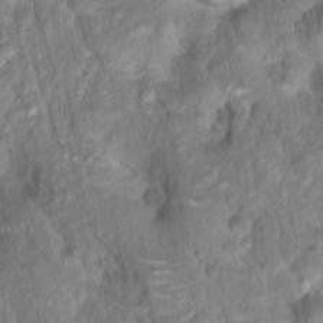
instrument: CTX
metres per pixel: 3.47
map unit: Hto
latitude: 17.5182
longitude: -40.3845
